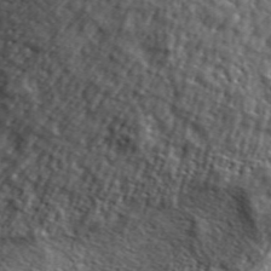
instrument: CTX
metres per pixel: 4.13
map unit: lHvf
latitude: 37.4427
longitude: -87.1214
